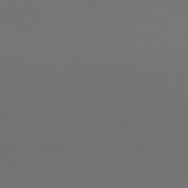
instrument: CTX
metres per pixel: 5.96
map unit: lApd
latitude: 81.0458
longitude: 152.1605
